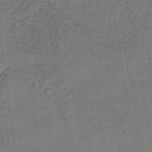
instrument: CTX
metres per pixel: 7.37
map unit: lHb
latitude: -36.3873
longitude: 59.3698
